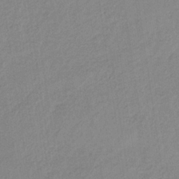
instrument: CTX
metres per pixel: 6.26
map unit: HNb
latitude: -33.3888
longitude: 63.3131
